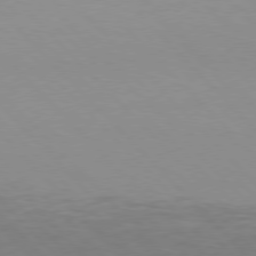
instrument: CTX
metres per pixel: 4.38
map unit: Hpe
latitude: 77.4048
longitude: -125.1214
